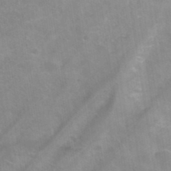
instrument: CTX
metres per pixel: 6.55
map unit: Hto
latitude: 38.9891
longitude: -42.1389
